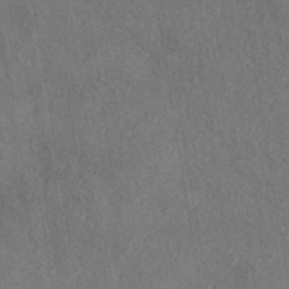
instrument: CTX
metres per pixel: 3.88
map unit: eHh
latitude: -41.5588
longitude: 120.7274
